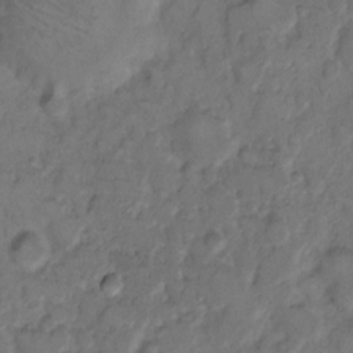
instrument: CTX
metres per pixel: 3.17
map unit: eHh
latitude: 9.1214
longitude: -62.5357
